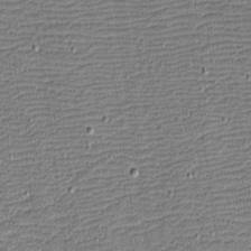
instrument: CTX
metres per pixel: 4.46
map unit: eHh
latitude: -4.0472
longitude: -82.0444
